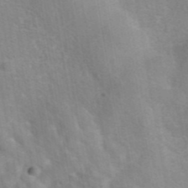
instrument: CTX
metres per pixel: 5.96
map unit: eAb
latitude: 41.5749
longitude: 107.1242
